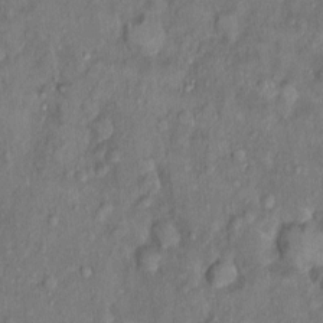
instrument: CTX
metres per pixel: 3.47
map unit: Nhu
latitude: 0.8002
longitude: -14.5735
